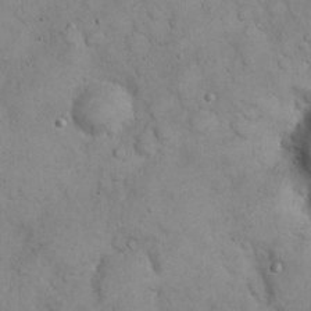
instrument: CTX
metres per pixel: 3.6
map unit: eHh
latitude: 22.2711
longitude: -58.9325
